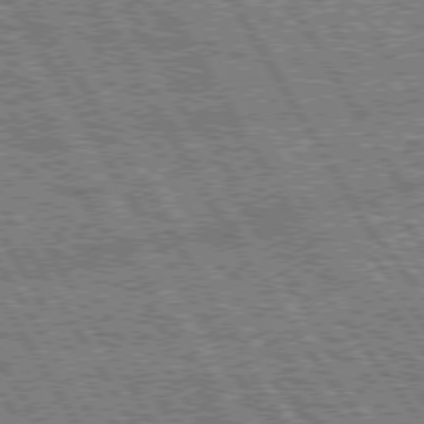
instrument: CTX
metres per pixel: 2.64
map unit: Hpe
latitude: 75.2915
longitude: -154.1767
